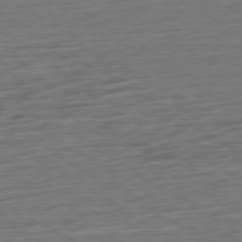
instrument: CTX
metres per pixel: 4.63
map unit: Ap
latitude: -79.8989
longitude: -54.1956
